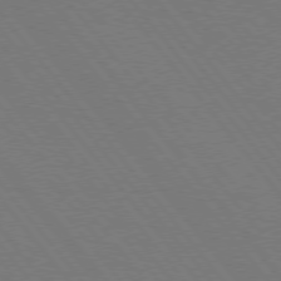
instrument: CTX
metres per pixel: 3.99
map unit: Hpe
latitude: 75.3860
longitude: -138.1389
